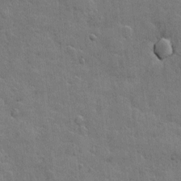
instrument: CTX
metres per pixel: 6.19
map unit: Hto
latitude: 5.3104
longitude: -61.8016
